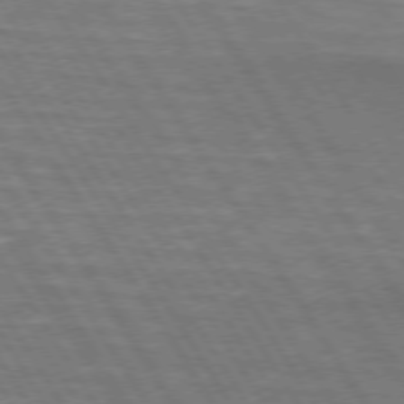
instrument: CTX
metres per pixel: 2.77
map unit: lApd
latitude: 73.8773
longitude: -62.9514
